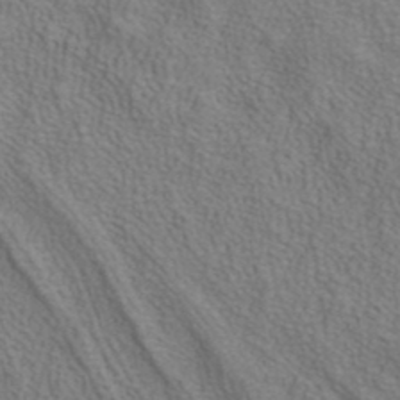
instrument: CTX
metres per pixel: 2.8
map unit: ANa
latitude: 38.6490
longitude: 20.3495
